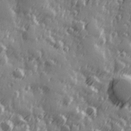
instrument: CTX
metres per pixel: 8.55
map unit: Hve
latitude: 26.2145
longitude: 146.8597
